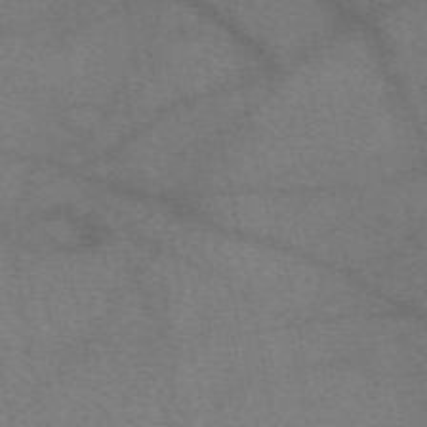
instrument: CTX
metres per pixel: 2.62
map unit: eAb
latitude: 50.5923
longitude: 109.4454
